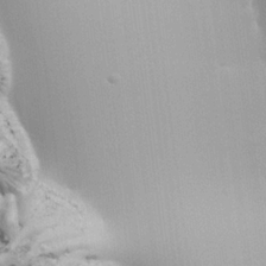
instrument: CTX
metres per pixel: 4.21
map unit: lHvf
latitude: 22.6490
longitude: 141.4265
